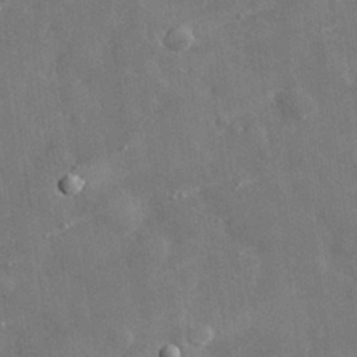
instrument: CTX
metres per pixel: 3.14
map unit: eHh
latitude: 29.2159
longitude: -78.8191
